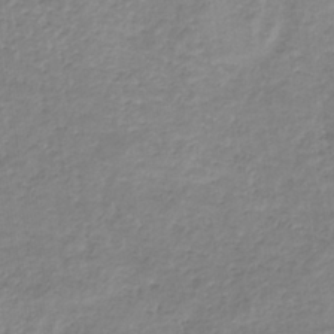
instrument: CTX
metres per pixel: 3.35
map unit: lHb
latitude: -35.6911
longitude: 72.5951
